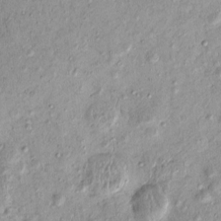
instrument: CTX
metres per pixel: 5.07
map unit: eHh
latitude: -0.1228
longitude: 15.9556
